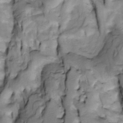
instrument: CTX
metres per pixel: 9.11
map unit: Htu
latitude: -4.2550
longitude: 150.3117
